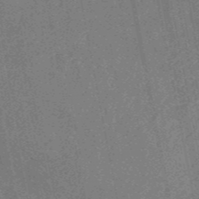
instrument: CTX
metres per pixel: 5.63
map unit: HNb
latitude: -52.9919
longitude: -49.2159
